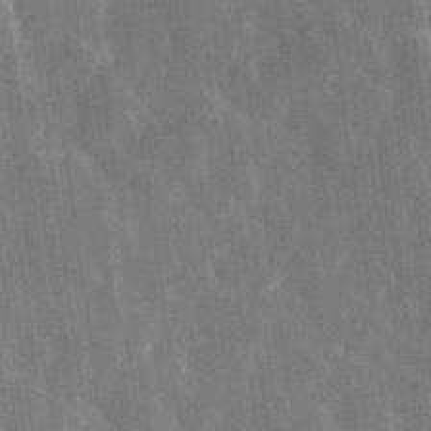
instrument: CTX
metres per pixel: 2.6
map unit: Hve
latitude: 28.7813
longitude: 147.4832
